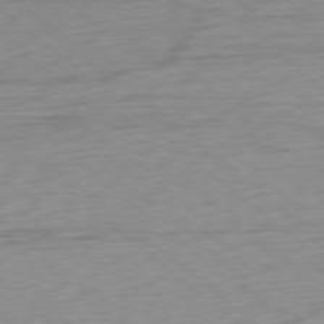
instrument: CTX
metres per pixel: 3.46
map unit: Ap
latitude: -78.5762
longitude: -78.7813
